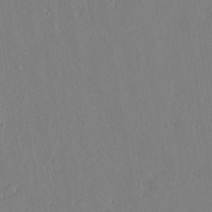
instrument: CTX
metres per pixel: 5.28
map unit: lAvf
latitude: 16.9703
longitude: -126.3090
